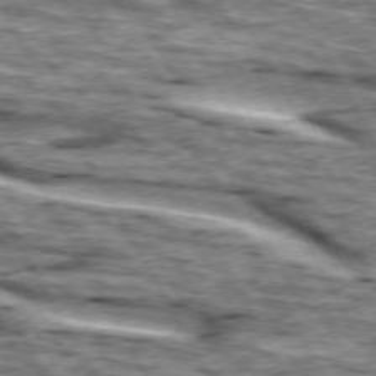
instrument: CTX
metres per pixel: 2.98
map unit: lApd
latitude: 73.9339
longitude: -55.7638
